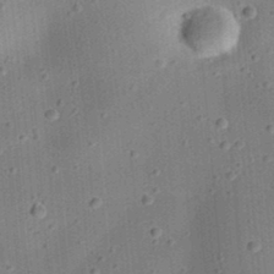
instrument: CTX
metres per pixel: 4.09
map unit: eHh
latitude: 24.8002
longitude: -70.9702
